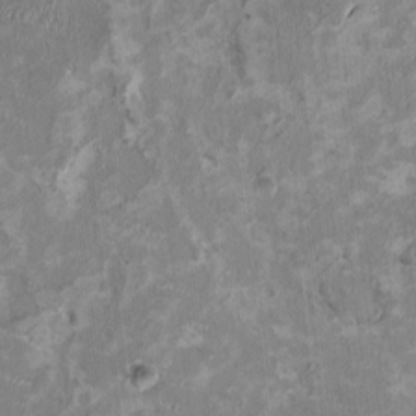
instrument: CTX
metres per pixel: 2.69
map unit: HNhu
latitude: 2.4601
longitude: -3.7449
